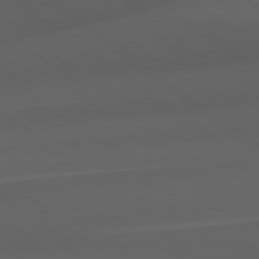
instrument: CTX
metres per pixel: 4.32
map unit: Hpe
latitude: 78.9514
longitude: -162.5357
